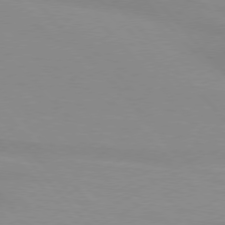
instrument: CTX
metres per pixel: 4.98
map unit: lApd
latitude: 76.1200
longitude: -84.6302
